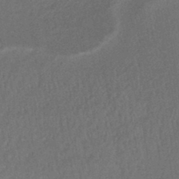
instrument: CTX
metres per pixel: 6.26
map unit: HNhu
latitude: -44.4629
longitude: 90.9164
